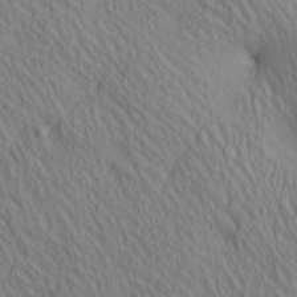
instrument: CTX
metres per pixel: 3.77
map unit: lAa
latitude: 4.9136
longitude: -117.0270
